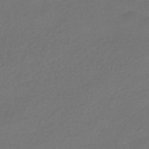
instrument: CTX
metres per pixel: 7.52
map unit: HNhu
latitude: -41.9556
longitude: 95.0864
